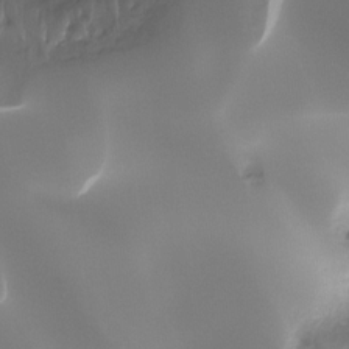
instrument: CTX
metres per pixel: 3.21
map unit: Ht
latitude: -16.8219
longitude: -45.7449
